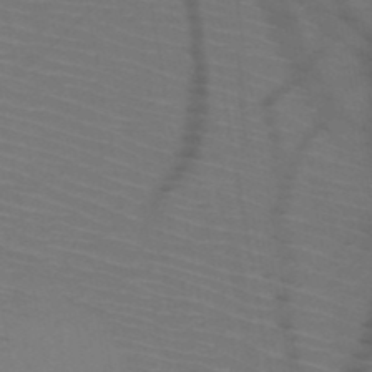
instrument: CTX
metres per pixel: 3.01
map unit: HNb
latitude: -50.4818
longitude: -44.5546
